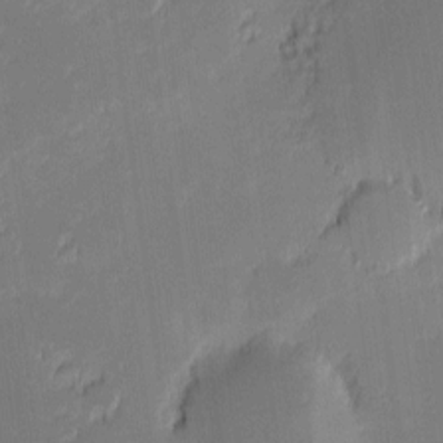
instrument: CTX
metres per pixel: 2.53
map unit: eHh
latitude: -1.3132
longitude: -83.9339
